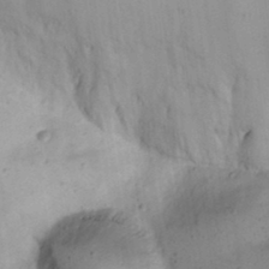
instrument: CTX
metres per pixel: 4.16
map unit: eHh
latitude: 23.3482
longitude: -70.5546
